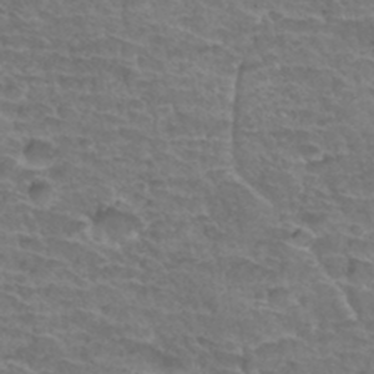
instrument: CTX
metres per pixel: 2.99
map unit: Hto
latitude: 34.2711
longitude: -44.2711
